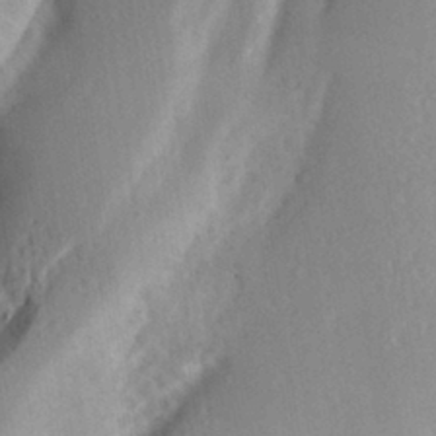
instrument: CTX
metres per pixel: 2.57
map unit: Aa
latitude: 28.3089
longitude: -146.8380
